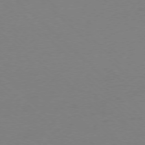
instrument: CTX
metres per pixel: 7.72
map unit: Ap
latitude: -77.4076
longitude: -70.1389
